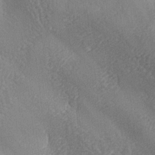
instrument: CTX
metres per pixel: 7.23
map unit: lAa
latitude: -7.3509
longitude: -125.0459
